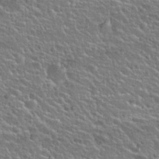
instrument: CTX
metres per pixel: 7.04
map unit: Hto
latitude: 25.3103
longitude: -50.5734
